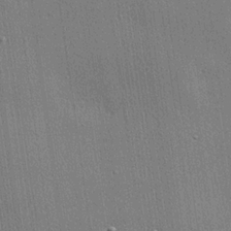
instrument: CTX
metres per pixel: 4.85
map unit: lHvf
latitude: 20.2712
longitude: 141.9556
